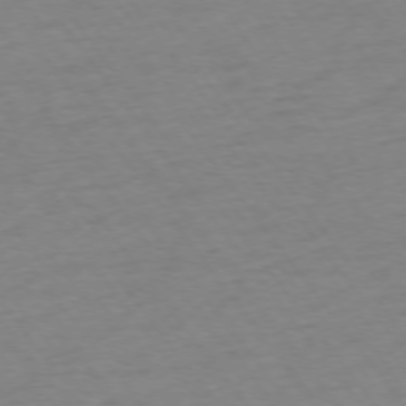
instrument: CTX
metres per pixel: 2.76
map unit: Ap
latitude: -75.2565
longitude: -80.7246
